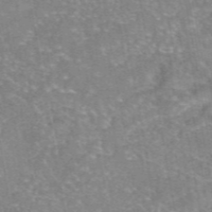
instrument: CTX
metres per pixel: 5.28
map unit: eAb
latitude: 46.7436
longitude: 102.6707
